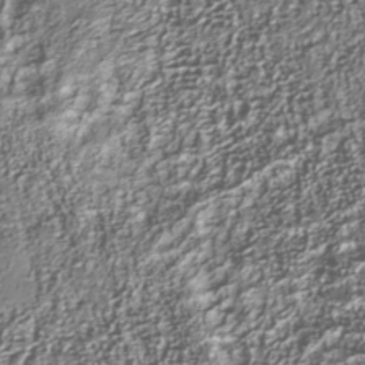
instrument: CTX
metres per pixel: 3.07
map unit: Nhu
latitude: -40.6707
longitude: -86.1200
